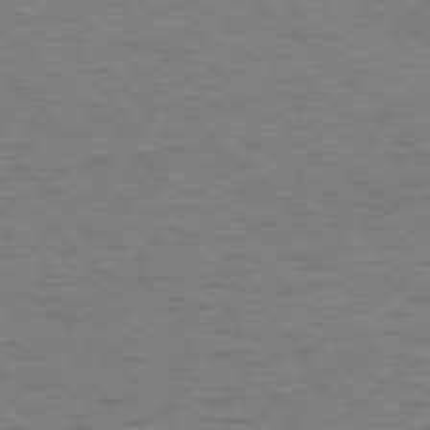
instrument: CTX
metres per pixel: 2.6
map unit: Ap
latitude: -75.8423
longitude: -80.0822
